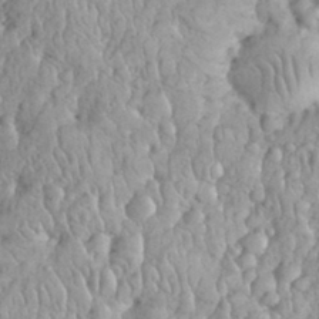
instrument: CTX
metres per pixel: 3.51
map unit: eHh
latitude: 33.1025
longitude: -65.1214
